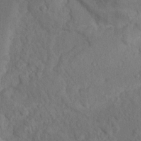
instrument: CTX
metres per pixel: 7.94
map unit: Nhu
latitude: 11.7450
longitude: -27.9339
